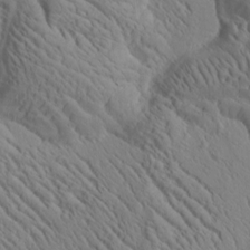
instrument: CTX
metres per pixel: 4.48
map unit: Htu
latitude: 0.7435
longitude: 175.1053
